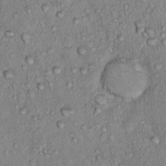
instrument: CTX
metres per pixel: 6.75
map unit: Hto
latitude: 13.4238
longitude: -37.2915
